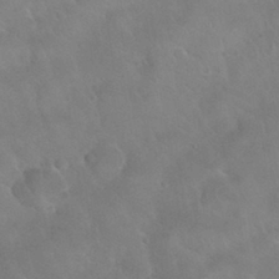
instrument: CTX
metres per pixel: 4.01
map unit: Nhu
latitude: 30.1578
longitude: -51.5182
